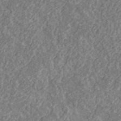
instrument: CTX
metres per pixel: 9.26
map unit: lHvf
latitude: 37.8584
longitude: -89.5938
